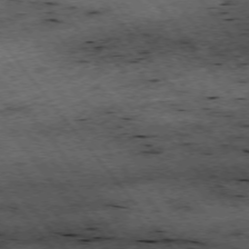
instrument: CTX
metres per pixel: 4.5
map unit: Hpe
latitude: -75.2943
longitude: 4.8786
